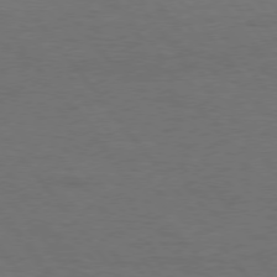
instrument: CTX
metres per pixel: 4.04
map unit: Hpe
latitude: 75.8394
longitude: -130.9892
